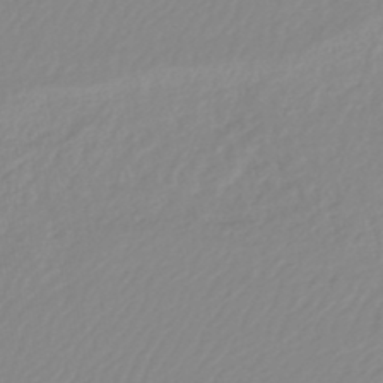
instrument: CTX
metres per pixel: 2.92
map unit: lHb
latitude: -44.3306
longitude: 76.0661
